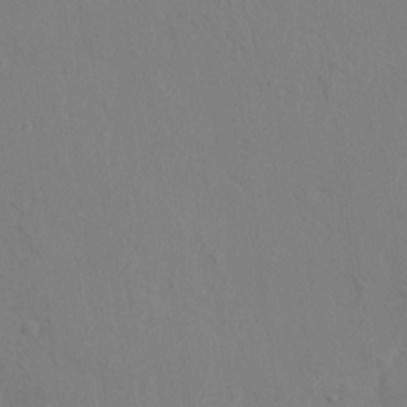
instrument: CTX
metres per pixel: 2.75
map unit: HNhu
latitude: 6.9892
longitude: -3.1592
